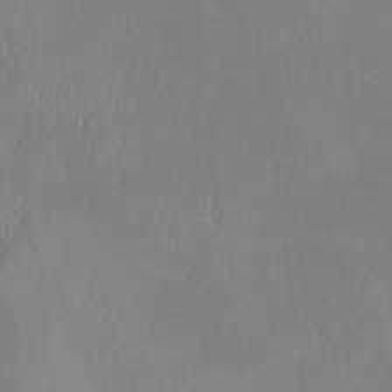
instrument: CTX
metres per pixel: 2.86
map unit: lAa
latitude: 0.8947
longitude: -116.9514
